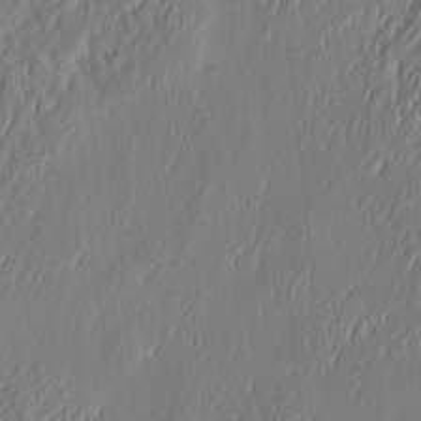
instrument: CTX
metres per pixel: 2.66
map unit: eHh
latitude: 4.1389
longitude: -77.8961
